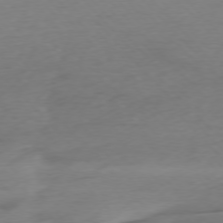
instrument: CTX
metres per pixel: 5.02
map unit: Ap
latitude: -76.4062
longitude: -70.7246
